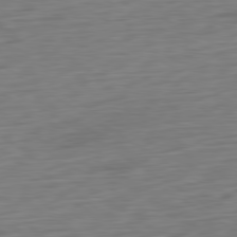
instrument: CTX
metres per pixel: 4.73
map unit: Ap
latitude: -80.6141
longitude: -68.9892
